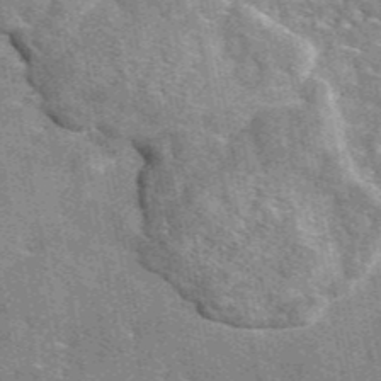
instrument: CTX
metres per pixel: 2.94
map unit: eAb
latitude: 45.5938
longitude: 110.7274
